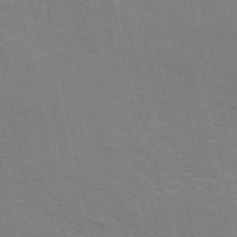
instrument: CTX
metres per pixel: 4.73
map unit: ANa
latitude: 49.6316
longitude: -75.4426
